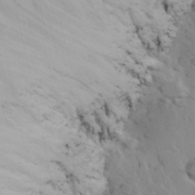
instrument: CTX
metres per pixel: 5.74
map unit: Ave
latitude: 8.8947
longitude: -105.3671
